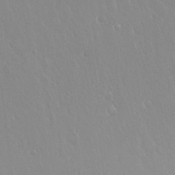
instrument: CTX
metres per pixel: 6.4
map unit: Hto
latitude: 17.7828
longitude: -57.9339
